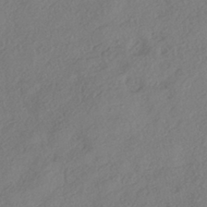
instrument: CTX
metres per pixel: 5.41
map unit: eHh
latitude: -42.1794
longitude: 118.8975
